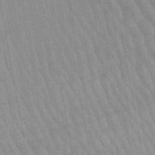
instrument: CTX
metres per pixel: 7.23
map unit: lHb
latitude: -45.9556
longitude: 78.2739
